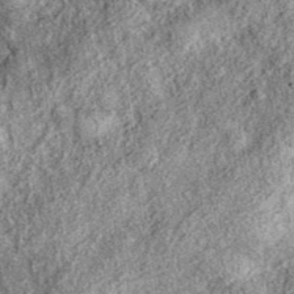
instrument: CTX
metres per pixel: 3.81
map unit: eAb
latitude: 38.3089
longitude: 109.2187
